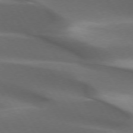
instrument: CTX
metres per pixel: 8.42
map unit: lApd
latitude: 73.4049
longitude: -52.2145
